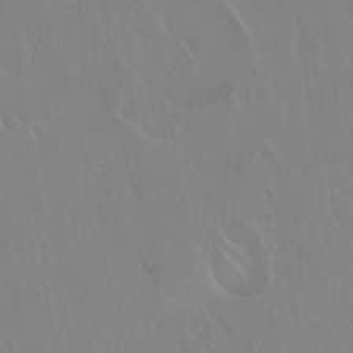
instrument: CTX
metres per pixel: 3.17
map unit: Hto
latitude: 17.8394
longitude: -58.0255
